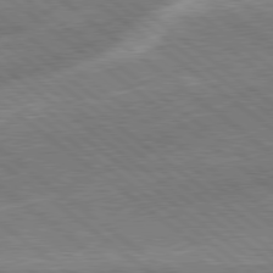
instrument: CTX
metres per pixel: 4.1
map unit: Hpe
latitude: 78.9325
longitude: -170.8002
